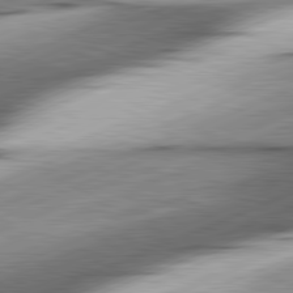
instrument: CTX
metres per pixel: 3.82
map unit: lApd
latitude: 81.6883
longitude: -166.2711
